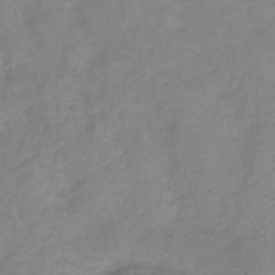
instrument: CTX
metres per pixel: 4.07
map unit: lHb
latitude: -40.0661
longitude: 66.7463
